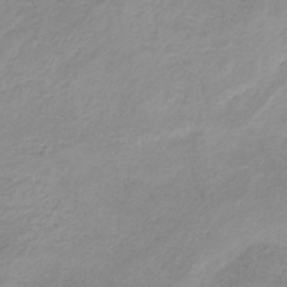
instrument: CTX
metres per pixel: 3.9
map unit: HNb
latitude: -31.7477
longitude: 62.7652
